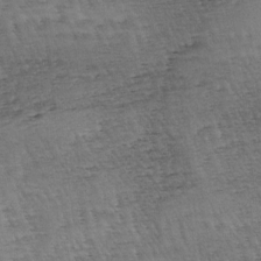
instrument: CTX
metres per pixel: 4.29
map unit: lAa
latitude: -3.7855
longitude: -122.7246
